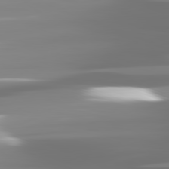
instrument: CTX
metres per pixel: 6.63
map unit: lApd
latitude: 81.6127
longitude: -138.8569
